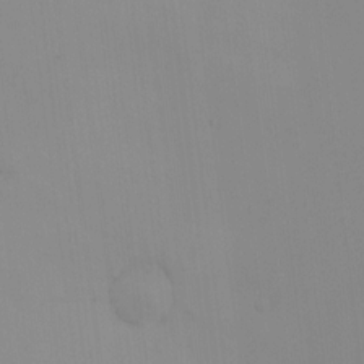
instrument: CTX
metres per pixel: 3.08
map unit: HNhu
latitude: 7.7261
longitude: -0.3656
